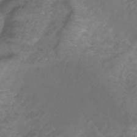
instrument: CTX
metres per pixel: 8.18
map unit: HNb
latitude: -32.8786
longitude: 61.8989
